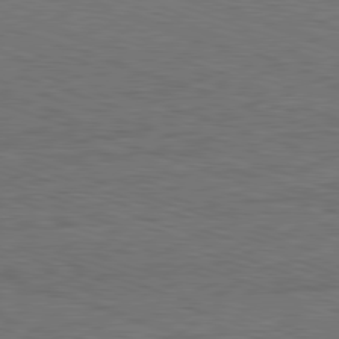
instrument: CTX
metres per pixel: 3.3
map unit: Ap
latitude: -81.5399
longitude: -72.6680
